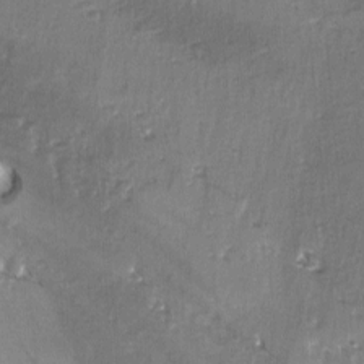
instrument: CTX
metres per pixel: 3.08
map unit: lAvf
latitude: -4.5951
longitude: -113.6505
